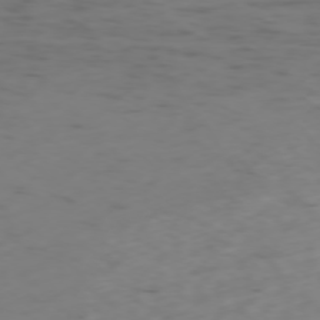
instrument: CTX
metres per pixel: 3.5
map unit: Ap
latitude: -76.3873
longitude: -65.6883
